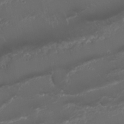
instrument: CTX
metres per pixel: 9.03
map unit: Nhu
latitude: 22.7624
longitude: -63.3482
